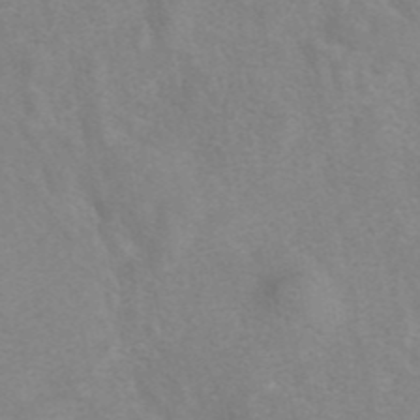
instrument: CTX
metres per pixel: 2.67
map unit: eAb
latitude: 41.6504
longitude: 106.2929
